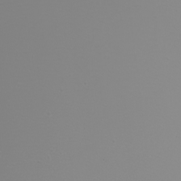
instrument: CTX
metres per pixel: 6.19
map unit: Nhu
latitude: -6.8219
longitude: -94.3845
